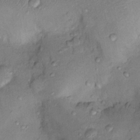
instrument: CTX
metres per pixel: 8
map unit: Nhu
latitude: 12.3467
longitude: -28.9325
